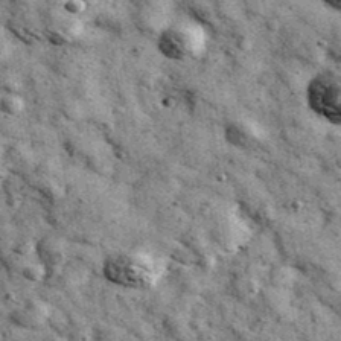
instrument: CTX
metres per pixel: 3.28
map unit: Ave
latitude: 40.7624
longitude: -106.9325
